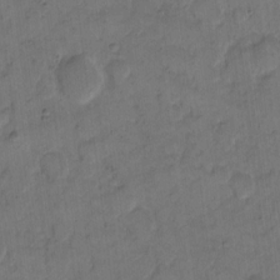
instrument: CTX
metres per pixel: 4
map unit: eHh
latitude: 12.4790
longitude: -65.8583
